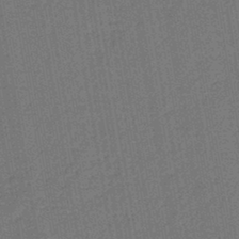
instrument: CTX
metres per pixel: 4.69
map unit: lHb
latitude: -43.5966
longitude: 62.8975
